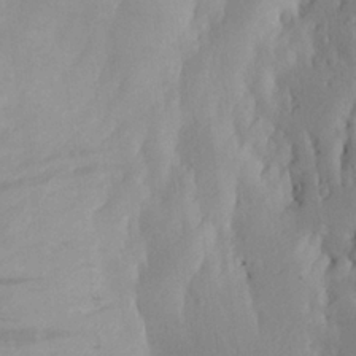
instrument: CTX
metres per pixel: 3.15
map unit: Aa
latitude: 26.5546
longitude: -147.3293
